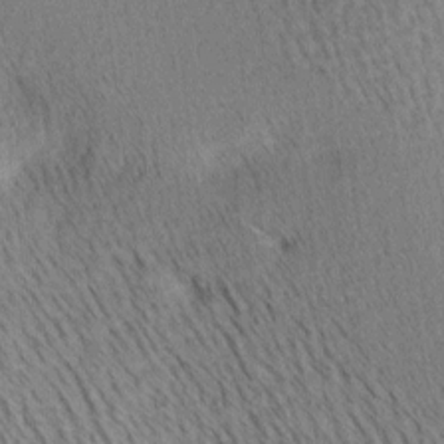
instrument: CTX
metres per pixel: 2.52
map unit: Ave
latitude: 10.8947
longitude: -107.4237
